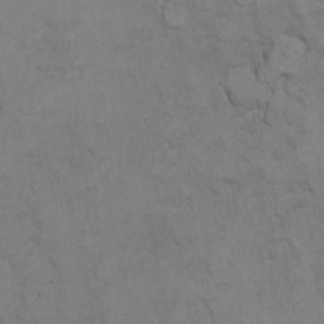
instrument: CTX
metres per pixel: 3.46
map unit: Ht
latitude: 11.6127
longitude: -33.1403
